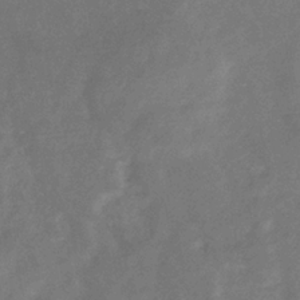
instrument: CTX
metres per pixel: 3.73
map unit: eHb
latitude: -34.7841
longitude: 75.0487
